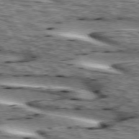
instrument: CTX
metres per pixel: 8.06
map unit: lApd
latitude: 73.6694
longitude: -54.8758
